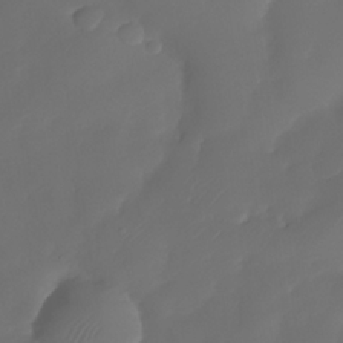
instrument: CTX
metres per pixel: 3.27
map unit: Nhe
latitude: -34.1606
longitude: -145.0269
